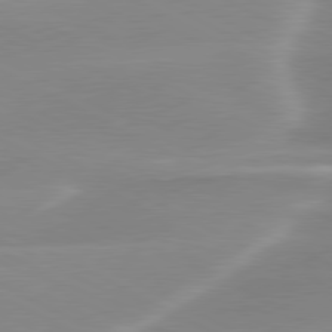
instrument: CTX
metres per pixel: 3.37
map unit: lApd
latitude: 79.9717
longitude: -115.7827
